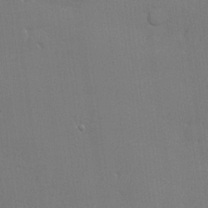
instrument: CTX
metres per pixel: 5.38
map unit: lHvf
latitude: 23.5749
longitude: 141.1998
